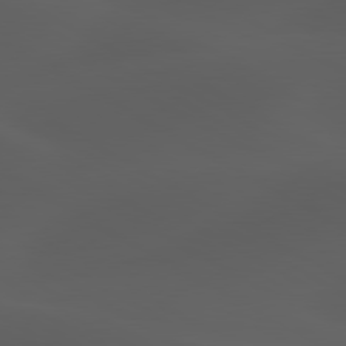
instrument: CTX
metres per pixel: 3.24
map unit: lApd
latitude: 80.0822
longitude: -89.1781
